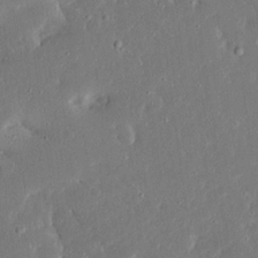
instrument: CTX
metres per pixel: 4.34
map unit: Ave
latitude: 17.6316
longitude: -140.4034
